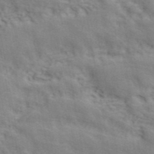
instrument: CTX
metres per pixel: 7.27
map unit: ANa
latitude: 41.5749
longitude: 54.6330
